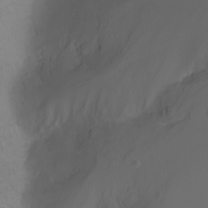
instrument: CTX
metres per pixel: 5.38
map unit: Nhu
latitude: -11.7856
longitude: -74.8569
